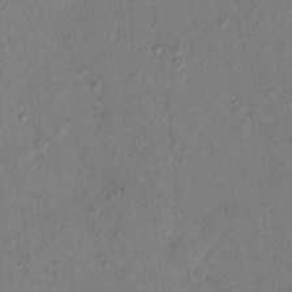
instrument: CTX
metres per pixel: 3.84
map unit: Nhu
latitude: 13.9717
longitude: -36.9514
